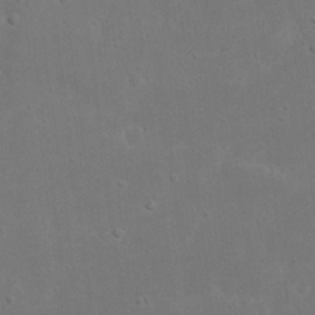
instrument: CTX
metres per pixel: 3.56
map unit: eHh
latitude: 17.8394
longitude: -72.4979
